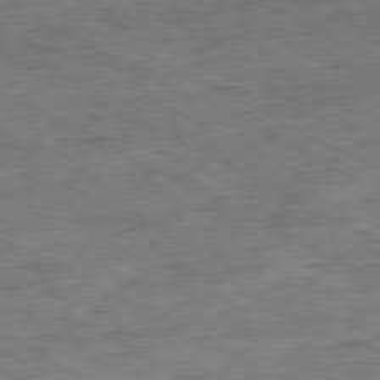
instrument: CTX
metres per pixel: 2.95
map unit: Ap
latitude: -80.6708
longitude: -82.7813
